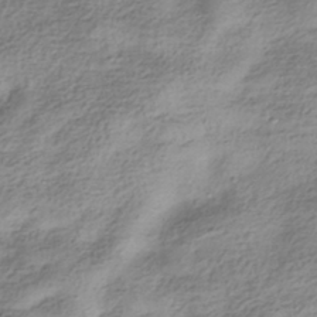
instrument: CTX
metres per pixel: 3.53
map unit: HNhu
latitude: -41.4265
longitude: 100.4062
